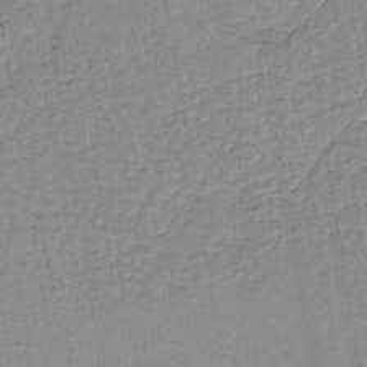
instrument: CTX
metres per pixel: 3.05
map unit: lHb
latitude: -40.0661
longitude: 60.5385
